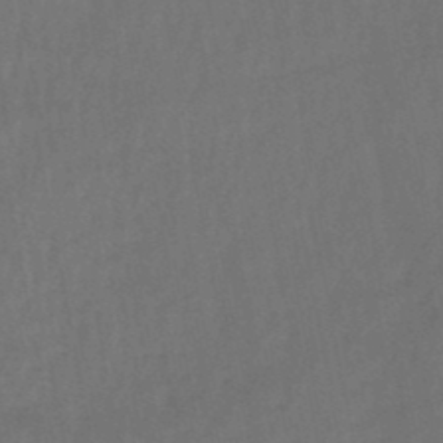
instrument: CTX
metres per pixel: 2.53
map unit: lHb
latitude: -47.4265
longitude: 62.3873
